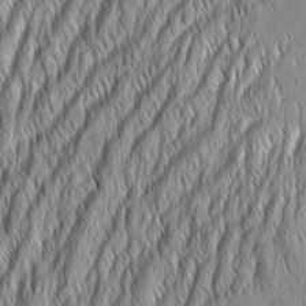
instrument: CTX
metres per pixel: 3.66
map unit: Aa
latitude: 7.5938
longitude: -130.6113
